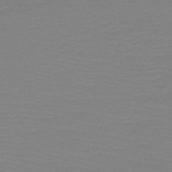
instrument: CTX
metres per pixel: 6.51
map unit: HNb
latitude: -49.1620
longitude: -51.1592
